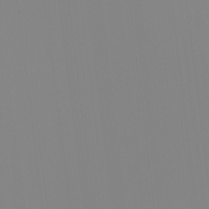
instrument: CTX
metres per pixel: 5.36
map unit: Hto
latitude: -8.6518
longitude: -51.9339
